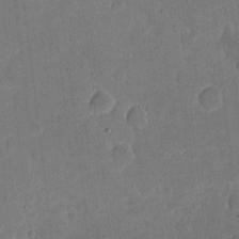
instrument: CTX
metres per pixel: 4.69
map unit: eHh
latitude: 5.1970
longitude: -66.6868
